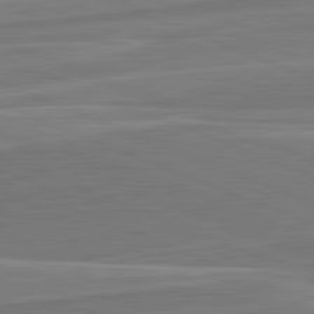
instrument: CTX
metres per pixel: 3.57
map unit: lApd
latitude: 82.2522
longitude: 141.7289
